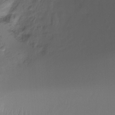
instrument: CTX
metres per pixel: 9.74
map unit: Ht
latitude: -15.7478
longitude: -45.4048
